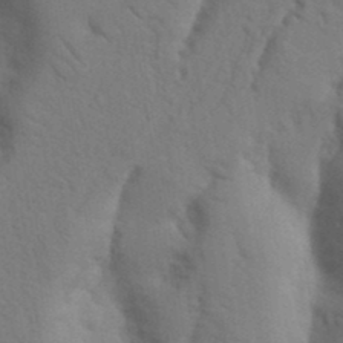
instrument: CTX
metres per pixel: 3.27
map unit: Nhu
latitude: 19.4048
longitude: -76.4790
